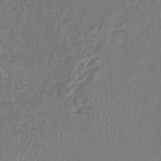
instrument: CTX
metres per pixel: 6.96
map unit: lHb
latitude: -40.9919
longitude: 62.0661
